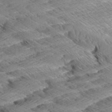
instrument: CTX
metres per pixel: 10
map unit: Aa
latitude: 8.8758
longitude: -135.2915
